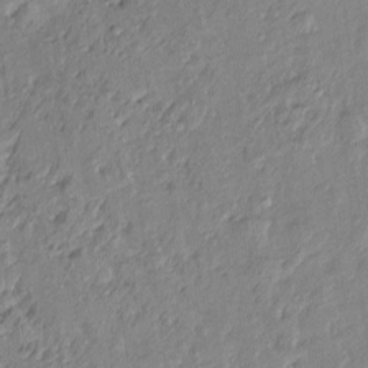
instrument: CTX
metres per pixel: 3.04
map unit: Htu
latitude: -6.8408
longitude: 175.0108
